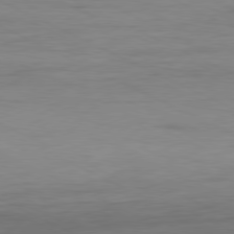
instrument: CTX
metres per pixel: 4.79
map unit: Ap
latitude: -80.7086
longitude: -82.4223
